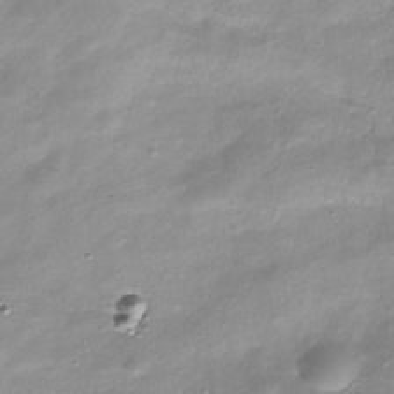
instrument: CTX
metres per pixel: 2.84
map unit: Hve
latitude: -29.9556
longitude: 94.9919
